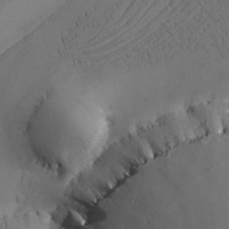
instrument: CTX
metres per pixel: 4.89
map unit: Ave
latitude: -7.2376
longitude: -119.4426
